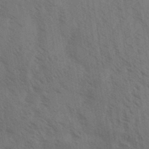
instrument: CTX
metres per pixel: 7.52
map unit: Aa
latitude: 31.8584
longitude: -139.3293
